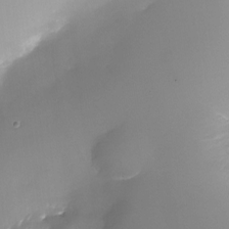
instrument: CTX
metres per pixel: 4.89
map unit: Nhu
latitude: -23.2376
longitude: -71.7449
